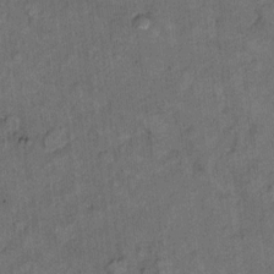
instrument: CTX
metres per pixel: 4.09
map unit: Hto
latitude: 8.2334
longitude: -36.2522
